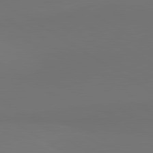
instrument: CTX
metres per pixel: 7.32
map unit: lApd
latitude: 81.4048
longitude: 153.3698
